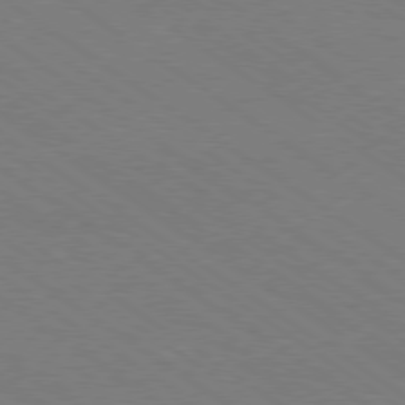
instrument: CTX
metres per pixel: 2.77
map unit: Ap
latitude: -79.8611
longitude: -66.6112
